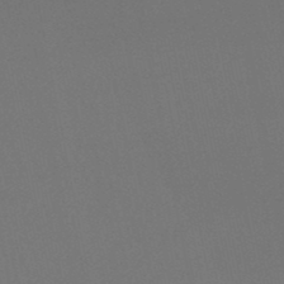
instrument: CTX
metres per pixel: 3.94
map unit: lHb
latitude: -47.2565
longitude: 68.8597
